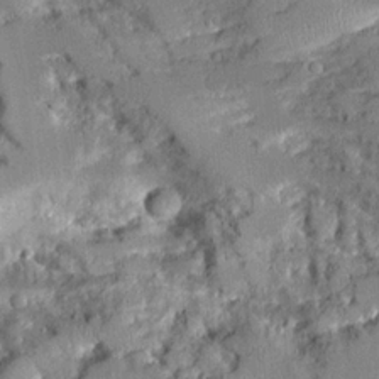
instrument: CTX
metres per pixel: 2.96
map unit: Aa
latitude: 11.7639
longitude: -126.0444
